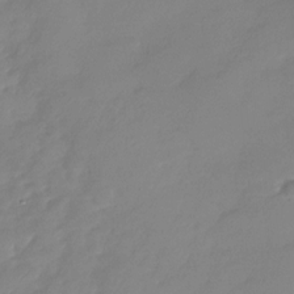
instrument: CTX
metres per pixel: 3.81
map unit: Nhu
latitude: -28.3117
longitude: -61.7071
